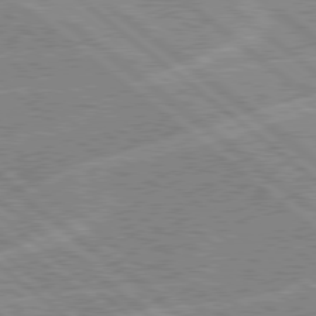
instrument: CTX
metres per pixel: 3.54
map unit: Hpe
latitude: 78.4979
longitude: -156.3656
